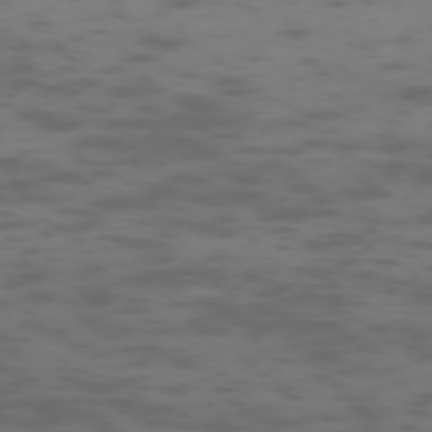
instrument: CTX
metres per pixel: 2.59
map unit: Hpe
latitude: -73.5966
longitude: 6.2361
